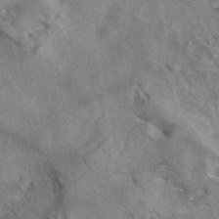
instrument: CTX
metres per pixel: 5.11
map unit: eAb
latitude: 42.7813
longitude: 110.4062
